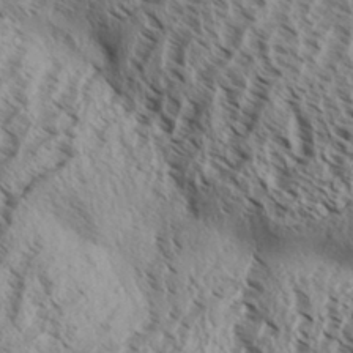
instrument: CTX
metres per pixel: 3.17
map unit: Aa
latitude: 32.5546
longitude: -138.0444
